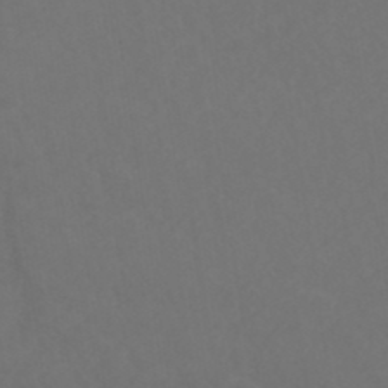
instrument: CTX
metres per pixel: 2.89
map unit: ANa
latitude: 39.4804
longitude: 20.6518
